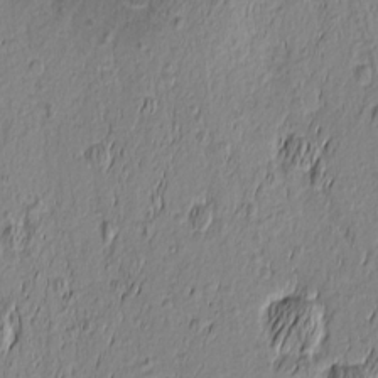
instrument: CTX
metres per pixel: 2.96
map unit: Nhu
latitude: -5.9367
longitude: -150.7813
